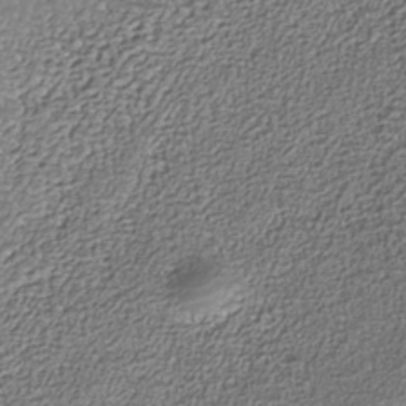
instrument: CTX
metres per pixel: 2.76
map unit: Nhe
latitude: -38.0661
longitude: -87.9339
